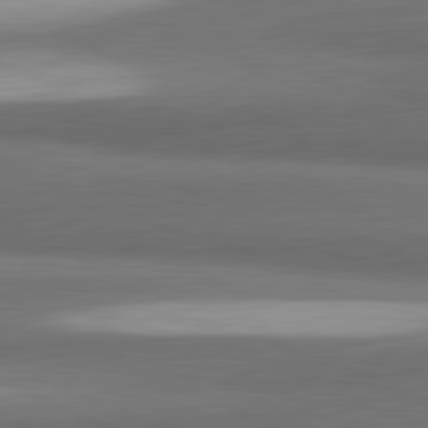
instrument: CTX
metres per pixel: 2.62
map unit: lApd
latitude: 81.7639
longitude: 175.3131
